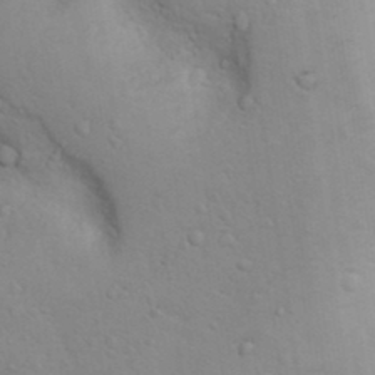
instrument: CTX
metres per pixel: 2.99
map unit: Nhu
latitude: 13.8017
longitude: -28.3089
